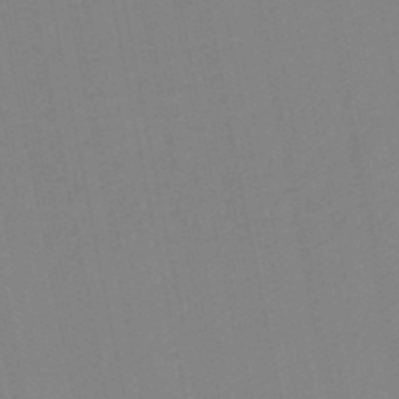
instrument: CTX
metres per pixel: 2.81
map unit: HNb
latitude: -48.1417
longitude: 59.4076
